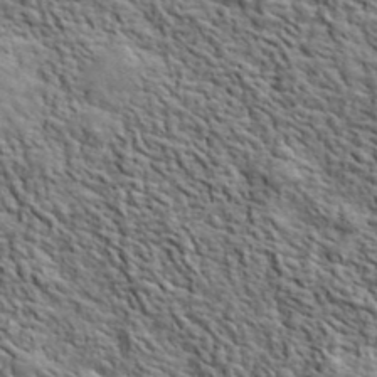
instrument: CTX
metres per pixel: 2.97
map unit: lHvf
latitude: 40.6490
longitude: -86.5734
